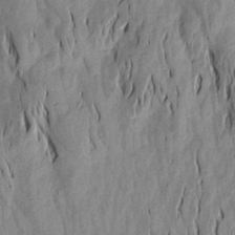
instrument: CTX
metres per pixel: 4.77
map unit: Aa
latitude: 19.7638
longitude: -146.5924
